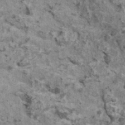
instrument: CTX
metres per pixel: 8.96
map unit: HNhu
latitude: 2.4223
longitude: 4.4629
